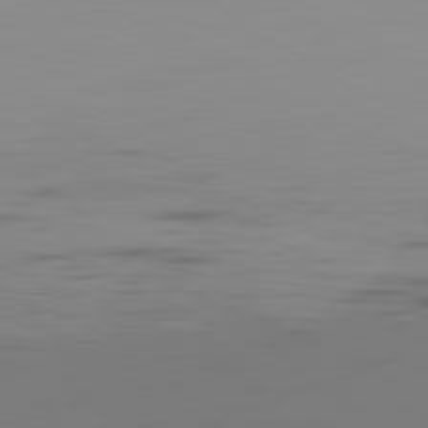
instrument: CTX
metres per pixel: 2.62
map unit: Ap
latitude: -81.5399
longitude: -60.9891
